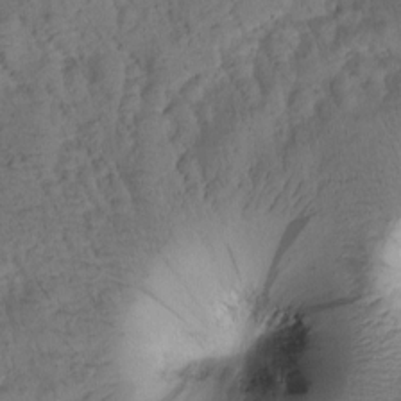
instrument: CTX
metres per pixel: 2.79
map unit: Htu
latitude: 0.3089
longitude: 174.6896
